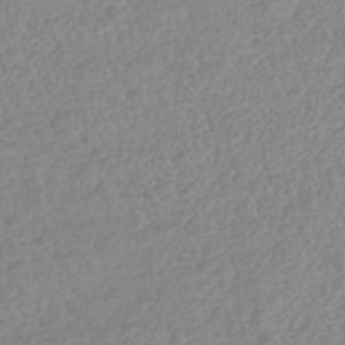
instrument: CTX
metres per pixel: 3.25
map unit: lHb
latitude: -42.0849
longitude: 73.4832
